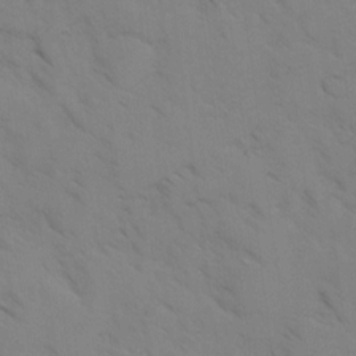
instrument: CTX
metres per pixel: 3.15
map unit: Ave
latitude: -1.1054
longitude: -111.7828
